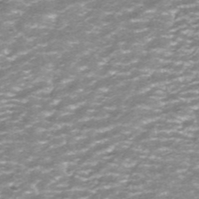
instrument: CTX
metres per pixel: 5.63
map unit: ANa
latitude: -41.1620
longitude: 104.1605
